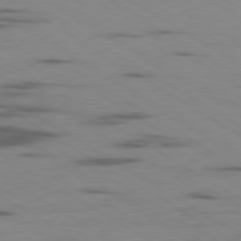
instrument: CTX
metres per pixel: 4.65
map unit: Ap
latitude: -80.2362
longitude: -102.8380
